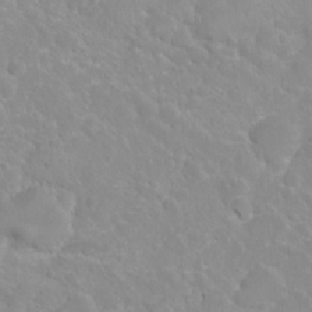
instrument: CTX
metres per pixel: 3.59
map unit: Nhu
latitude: 6.2145
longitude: -18.5168
